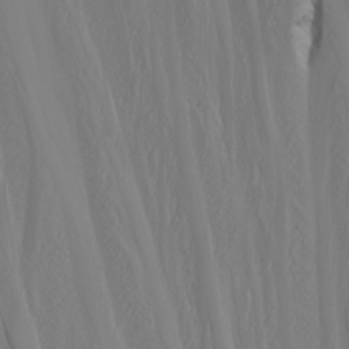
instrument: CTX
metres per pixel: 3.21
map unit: Nhu
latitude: -5.0864
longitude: -79.3482
